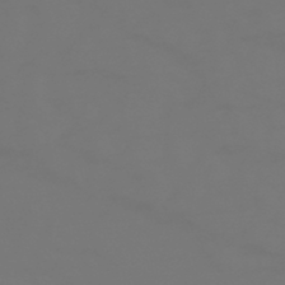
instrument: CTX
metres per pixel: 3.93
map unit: HNhu
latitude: -46.8219
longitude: 90.5952
